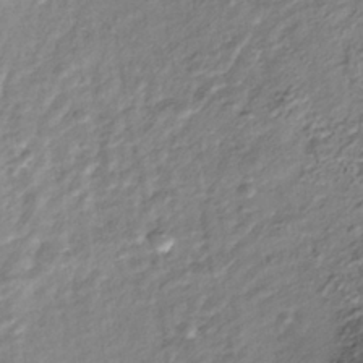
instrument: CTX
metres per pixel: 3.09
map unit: Nhu
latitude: -38.8408
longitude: -81.0458
